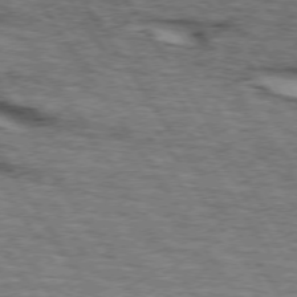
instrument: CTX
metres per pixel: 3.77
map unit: lApd
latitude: 73.8962
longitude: -72.8758
